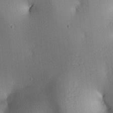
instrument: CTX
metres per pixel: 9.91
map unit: lAa
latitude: 3.9528
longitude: -116.2334
